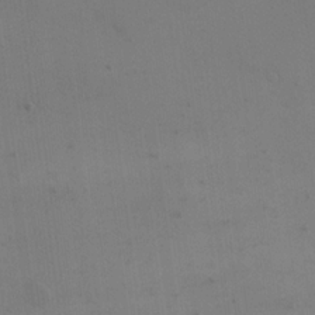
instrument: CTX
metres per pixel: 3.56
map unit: eHh
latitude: 18.6112
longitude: -67.2159
